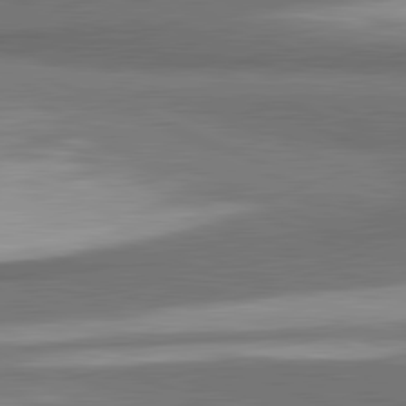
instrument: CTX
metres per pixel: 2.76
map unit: lApd
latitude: 81.8205
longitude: 175.3887
